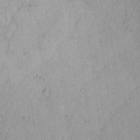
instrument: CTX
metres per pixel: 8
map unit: Aa
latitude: 18.7813
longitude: -126.6113
